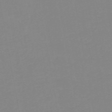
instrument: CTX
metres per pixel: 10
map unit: HNb
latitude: -50.4251
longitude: -51.2914
